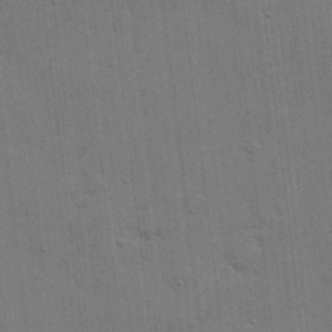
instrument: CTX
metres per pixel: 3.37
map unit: lHvf
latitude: 18.5734
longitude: -113.4237
